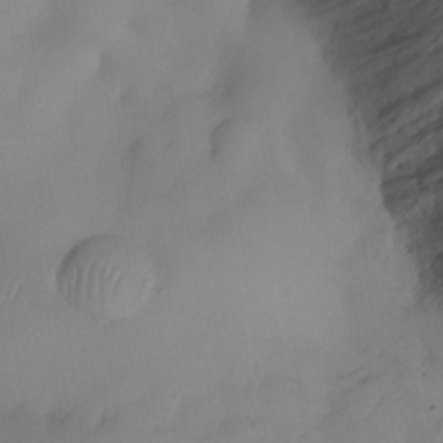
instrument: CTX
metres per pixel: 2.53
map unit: eHh
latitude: -23.4644
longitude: 15.7478
